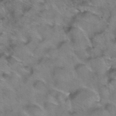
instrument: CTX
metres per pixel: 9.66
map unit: Hto
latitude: 39.2915
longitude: -44.1766
